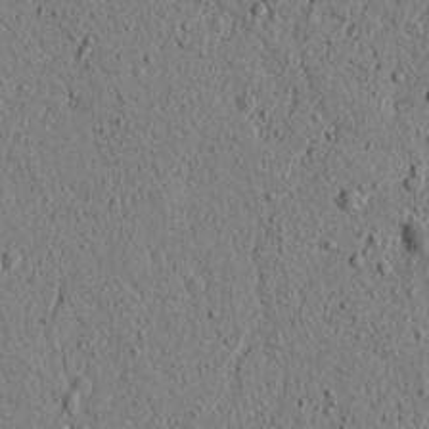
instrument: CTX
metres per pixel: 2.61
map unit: lAvf
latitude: 5.7450
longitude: 165.8045
